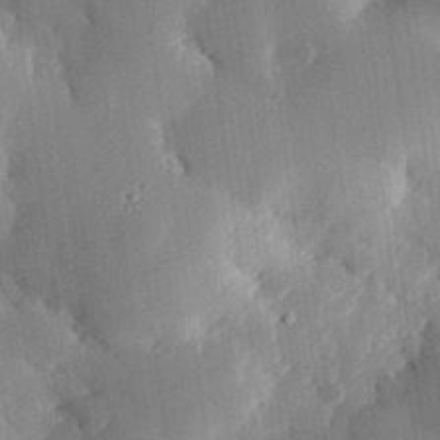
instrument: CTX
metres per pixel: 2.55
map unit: eHh
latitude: 30.1011
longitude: -79.9906
